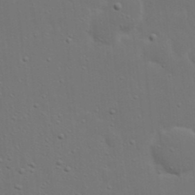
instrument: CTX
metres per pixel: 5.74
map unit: eHh
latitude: 19.3670
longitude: -72.8947
